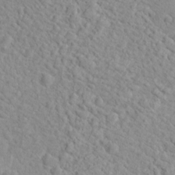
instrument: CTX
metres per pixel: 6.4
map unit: Nhu
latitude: 16.5546
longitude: -31.5938
